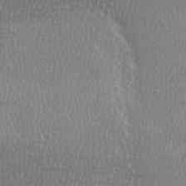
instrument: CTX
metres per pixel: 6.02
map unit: Ave
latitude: -0.2740
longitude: -114.7246
